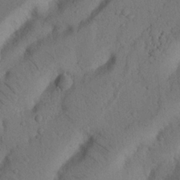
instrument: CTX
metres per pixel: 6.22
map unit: Nhu
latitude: 21.3293
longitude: -75.7828
